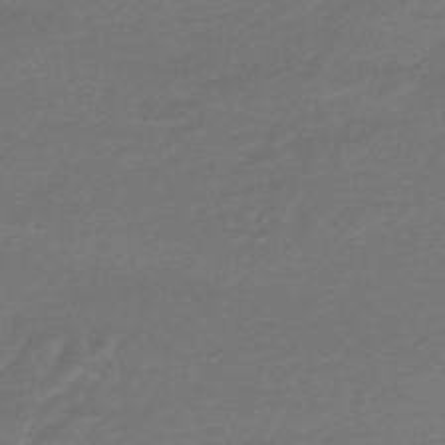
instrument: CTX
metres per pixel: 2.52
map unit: HNhu
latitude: -45.4077
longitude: 93.6533
